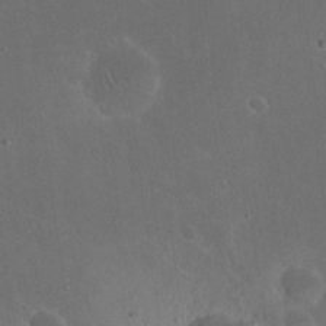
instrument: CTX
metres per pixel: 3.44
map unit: eHh
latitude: 24.0255
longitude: -66.0444
